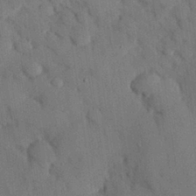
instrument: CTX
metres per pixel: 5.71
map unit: eHh
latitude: 26.2334
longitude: -79.9528
